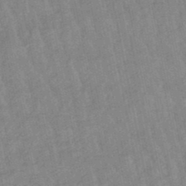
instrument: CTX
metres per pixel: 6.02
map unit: lHb
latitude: -48.8786
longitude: 74.8219
